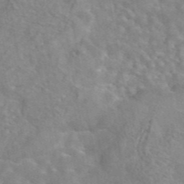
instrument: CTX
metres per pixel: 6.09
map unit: eAb
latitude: 44.3278
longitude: 109.7855
